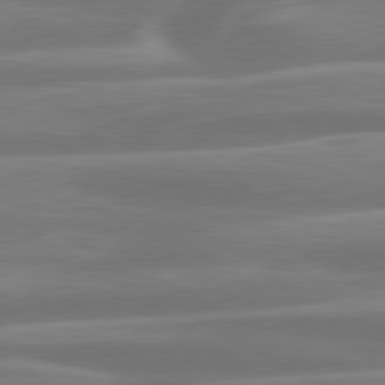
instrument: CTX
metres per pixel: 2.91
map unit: lApd
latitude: 79.8584
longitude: -127.6127
